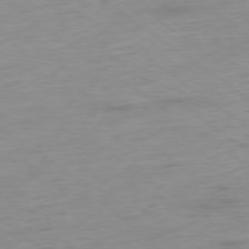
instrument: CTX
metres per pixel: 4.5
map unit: Ap
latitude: -78.1416
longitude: -59.6316
